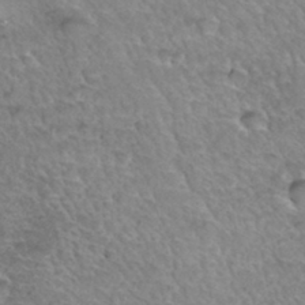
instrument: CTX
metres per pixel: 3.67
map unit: Hto
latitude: 34.7057
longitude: -46.5546
